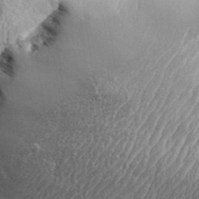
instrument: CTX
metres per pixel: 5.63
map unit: eHh
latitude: 35.8772
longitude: -136.8002
